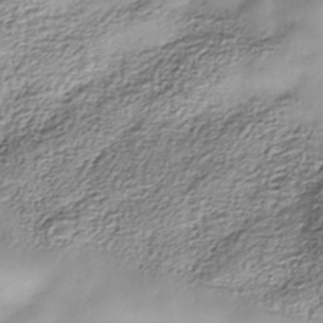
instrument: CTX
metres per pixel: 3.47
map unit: Nhe
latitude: -38.0661
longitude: -148.9892
